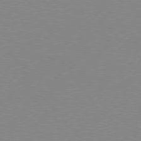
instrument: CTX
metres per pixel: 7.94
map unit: Hpe
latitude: 77.6505
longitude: -131.9906
